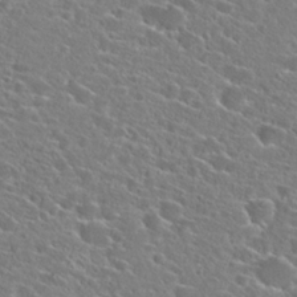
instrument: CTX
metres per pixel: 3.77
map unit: Hto
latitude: 24.3656
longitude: -45.2726
